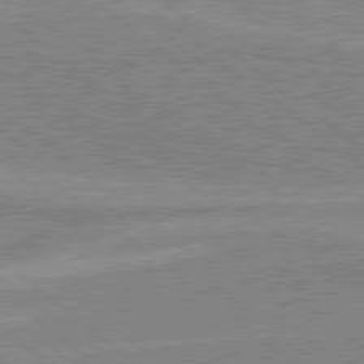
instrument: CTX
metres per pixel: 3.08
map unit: lApd
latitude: 78.9136
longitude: -156.3278
